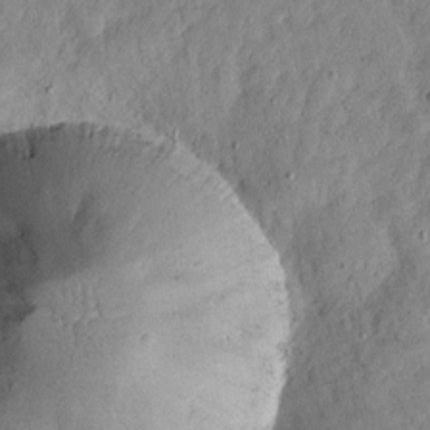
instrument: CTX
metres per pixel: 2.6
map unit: eHh
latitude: 7.0836
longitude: -71.5182
